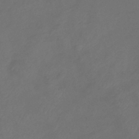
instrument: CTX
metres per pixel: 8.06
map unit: eHb
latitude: -39.3699
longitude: 76.8408
